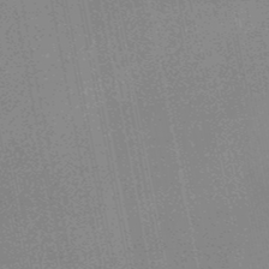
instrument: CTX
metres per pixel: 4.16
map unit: HNhu
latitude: -48.9164
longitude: 99.2565
